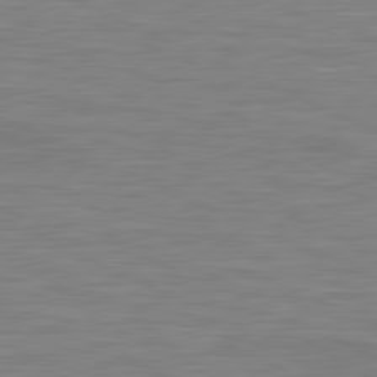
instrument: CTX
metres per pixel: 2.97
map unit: lApd
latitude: 81.2915
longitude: -170.5924
